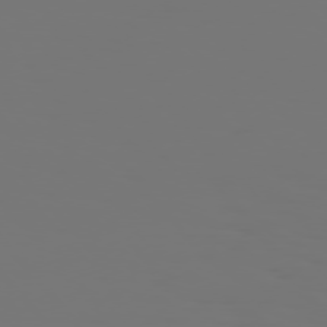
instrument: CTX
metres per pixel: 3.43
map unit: Hpe
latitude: 76.1011
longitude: -139.7072
